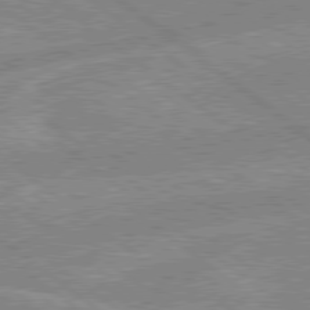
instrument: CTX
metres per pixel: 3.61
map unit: lApd
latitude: 78.9703
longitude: -156.6112
